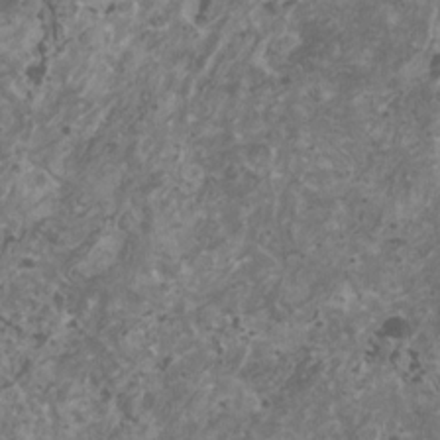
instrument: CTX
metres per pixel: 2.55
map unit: HNhu
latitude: 1.5182
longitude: 3.3131
